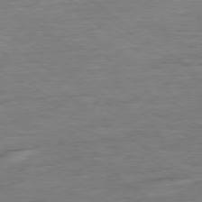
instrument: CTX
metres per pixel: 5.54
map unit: Ap
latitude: -78.9919
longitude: -101.6127
